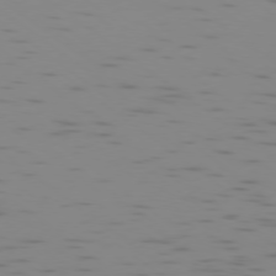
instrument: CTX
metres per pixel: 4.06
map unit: Ap
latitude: -77.8233
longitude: -65.8016
